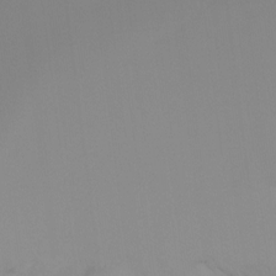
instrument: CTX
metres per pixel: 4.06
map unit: Ht
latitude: -16.2173
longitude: -50.4412
